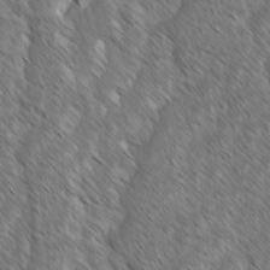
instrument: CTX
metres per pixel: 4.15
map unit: lAvf
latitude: -2.0472
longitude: -114.1388
